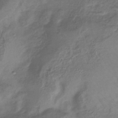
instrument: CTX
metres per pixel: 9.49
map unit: lHb
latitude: -33.8423
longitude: 66.2361
